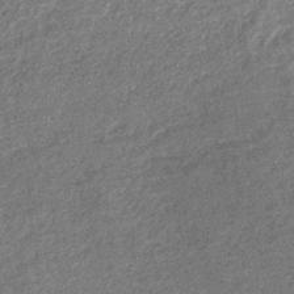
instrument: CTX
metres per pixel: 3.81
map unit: eHb
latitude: -31.8044
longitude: 69.1809
